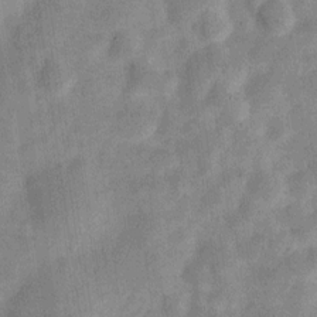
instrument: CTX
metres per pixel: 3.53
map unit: Nve
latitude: -24.1606
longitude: 106.6708
